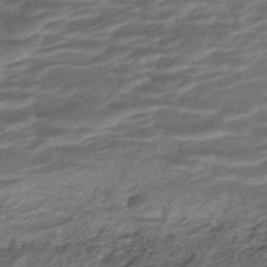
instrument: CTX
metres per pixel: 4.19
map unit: ANa
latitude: -45.0109
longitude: 105.0675
